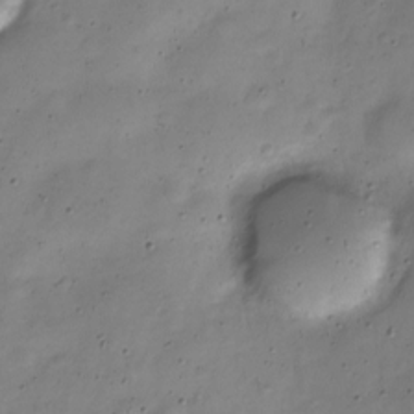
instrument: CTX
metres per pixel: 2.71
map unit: Nve
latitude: -23.3888
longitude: 106.5763
